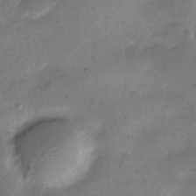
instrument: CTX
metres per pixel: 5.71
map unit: Nve
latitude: -24.4251
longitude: 106.2551
